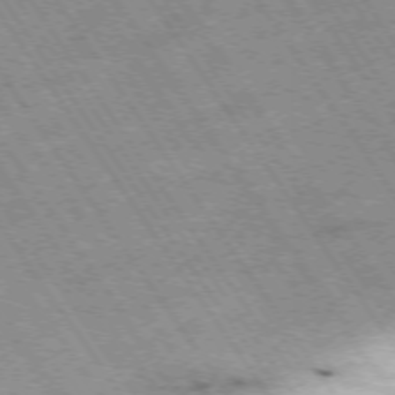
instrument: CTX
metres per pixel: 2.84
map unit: Hpe
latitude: -74.3873
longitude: 1.6344
